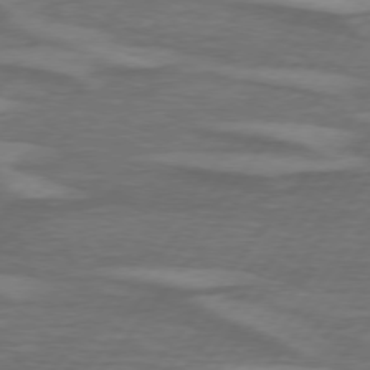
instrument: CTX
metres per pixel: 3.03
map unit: lApd
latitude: 74.9325
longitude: -78.5168
